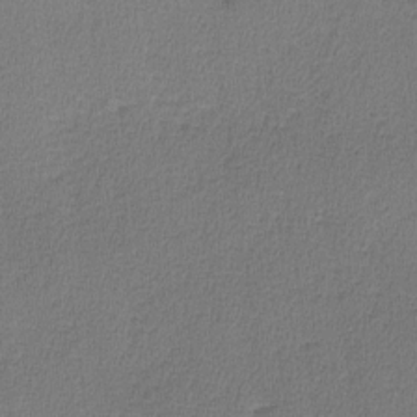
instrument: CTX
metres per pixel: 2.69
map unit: lHvf
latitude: -11.4077
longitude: -99.4237
